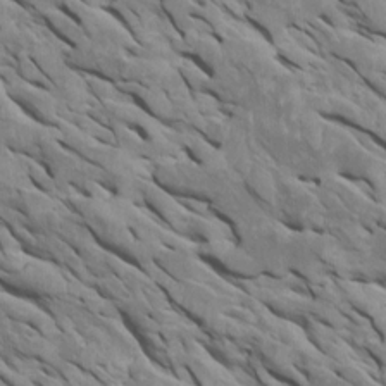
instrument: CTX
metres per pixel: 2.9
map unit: Htu
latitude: 1.1214
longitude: 145.6533
